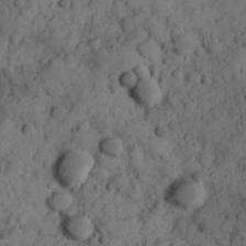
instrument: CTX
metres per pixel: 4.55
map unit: Hve
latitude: 24.7246
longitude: 147.5021
